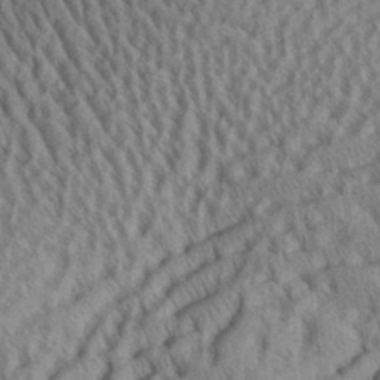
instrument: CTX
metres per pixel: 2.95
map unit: Aa
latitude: 29.9717
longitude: -138.3089
